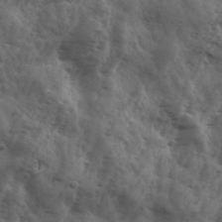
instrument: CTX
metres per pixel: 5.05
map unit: Ave
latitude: 18.2522
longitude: -131.8395
